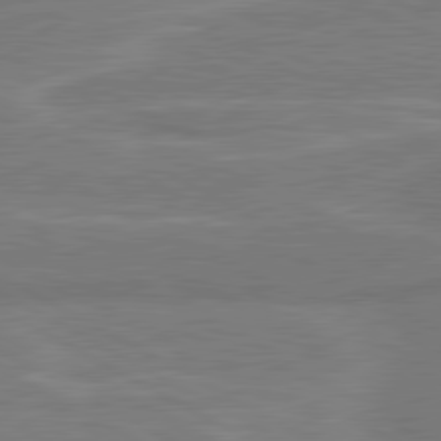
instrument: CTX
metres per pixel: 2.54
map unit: lApd
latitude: 80.4601
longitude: 128.5385
